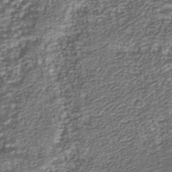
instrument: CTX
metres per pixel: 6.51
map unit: Nhu
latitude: -39.1998
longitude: -82.9135
